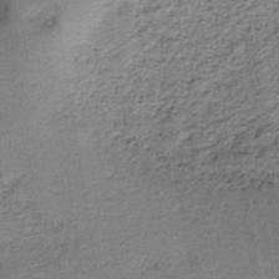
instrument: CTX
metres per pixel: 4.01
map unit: HNb
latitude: -39.8800
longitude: 50.5196
